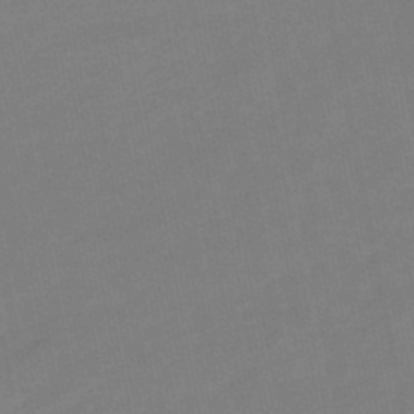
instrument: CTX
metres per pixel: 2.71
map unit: eHb
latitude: -47.8422
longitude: 89.0864
